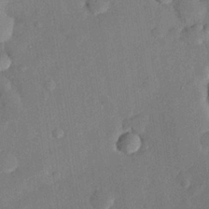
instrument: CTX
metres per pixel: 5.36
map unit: eHh
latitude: 26.2523
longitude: -81.1781
